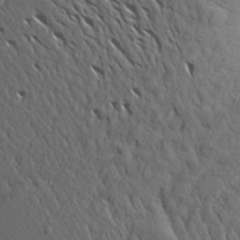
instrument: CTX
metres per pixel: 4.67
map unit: Aa
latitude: 26.4790
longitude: -144.1767
